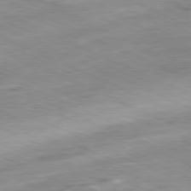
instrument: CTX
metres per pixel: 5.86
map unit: Ap
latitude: -80.1984
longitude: -66.5923
